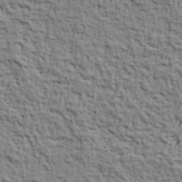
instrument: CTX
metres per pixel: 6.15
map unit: eHh
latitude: 37.6316
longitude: -81.7827
